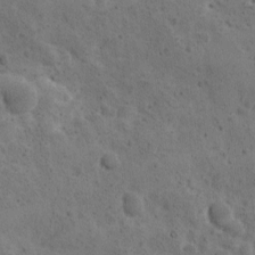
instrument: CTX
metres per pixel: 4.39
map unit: Ave
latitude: 10.8191
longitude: -105.8206
